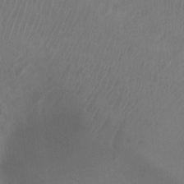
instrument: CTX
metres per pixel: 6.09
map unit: Ht
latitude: 2.5545
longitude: -25.5182
